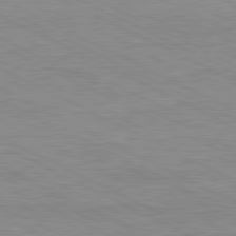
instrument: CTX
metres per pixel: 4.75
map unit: Ap
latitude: -82.1039
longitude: -72.1767
